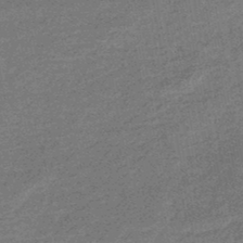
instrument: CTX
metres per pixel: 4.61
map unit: eHb
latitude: -45.3321
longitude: 88.8408
